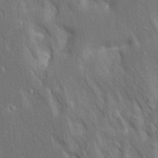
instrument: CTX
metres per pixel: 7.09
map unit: Aa
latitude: 18.6868
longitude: -149.7639
